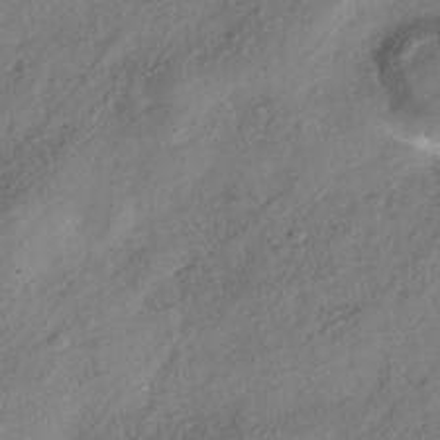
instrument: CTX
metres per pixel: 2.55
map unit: HNhu
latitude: -41.4832
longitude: 107.2187
